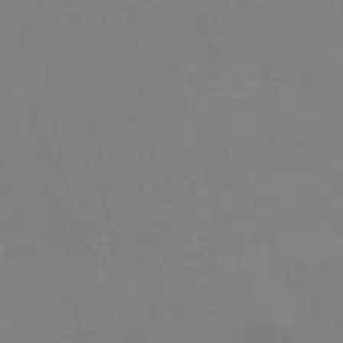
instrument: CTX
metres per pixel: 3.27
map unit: HNhu
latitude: -43.6910
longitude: 90.3118
